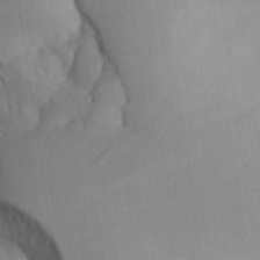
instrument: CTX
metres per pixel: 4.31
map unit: Aa
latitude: 25.8016
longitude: -128.8947
